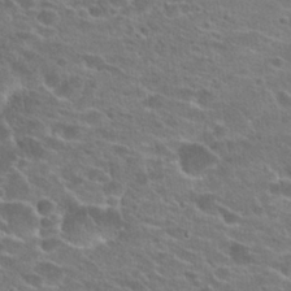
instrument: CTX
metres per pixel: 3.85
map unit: Hto
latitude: 23.6505
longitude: -44.4223
